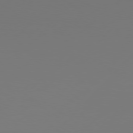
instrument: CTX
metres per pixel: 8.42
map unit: Hpe
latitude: 76.6301
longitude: -137.3482
